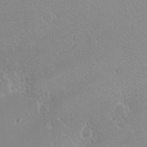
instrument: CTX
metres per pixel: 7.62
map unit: eHh
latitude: -7.7666
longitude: -71.1025
